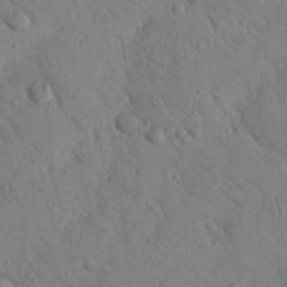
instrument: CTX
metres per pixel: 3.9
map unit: Nhu
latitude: 21.9717
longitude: -75.9717
